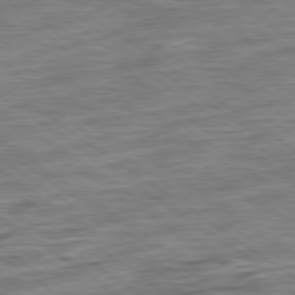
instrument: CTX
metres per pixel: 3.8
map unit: Ap
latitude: -79.5588
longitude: -49.1214
